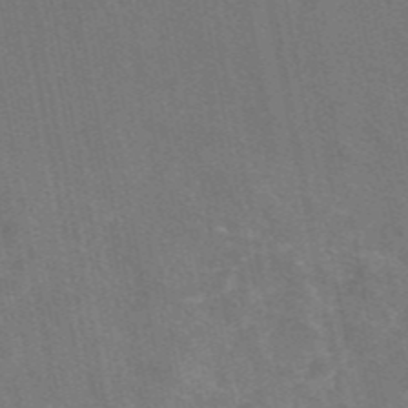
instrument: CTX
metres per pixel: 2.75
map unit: eAb
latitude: 46.9325
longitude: 116.3495
